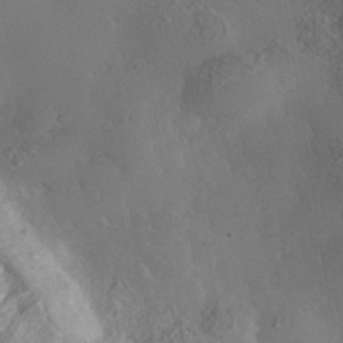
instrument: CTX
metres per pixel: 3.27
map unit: Nhe
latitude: -35.9367
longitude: -130.5735
